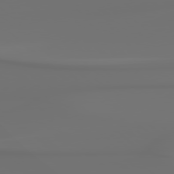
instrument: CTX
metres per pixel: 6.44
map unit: Hpe
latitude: 78.4034
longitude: -136.2712
